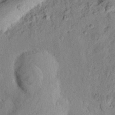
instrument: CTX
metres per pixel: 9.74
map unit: Ht
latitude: 8.2334
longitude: -75.6316
